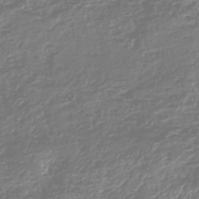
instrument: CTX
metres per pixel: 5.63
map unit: HNhu
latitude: -47.1431
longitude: 29.2754
